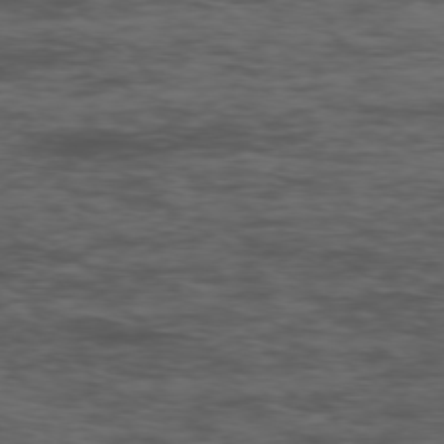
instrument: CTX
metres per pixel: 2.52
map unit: Ap
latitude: -76.4818
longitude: -83.1592
